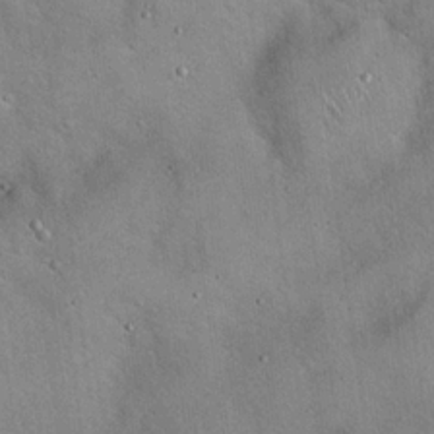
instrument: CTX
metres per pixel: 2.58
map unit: Hto
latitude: 18.2522
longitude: -52.6113
